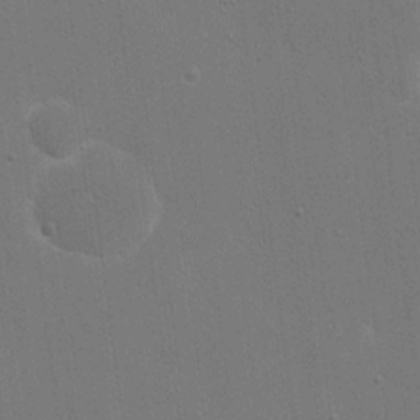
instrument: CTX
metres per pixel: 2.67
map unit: eHh
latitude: 20.0633
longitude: -68.3656
